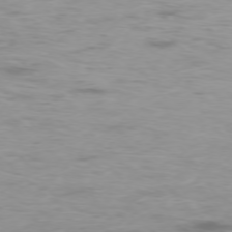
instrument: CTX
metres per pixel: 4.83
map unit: Hpe
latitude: -75.8612
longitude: -11.0459
